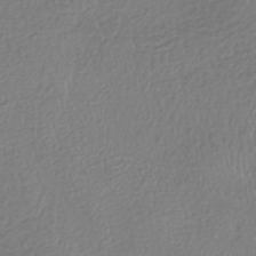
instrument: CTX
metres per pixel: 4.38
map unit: HNhu
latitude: -42.5762
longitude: 97.7856
